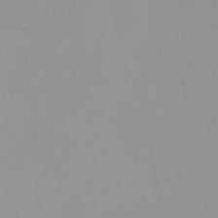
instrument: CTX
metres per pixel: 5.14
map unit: eHh
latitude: -1.4455
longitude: 19.6533
